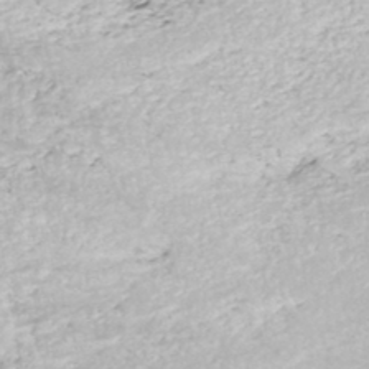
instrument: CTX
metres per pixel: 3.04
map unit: HNhu
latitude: -46.9919
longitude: 103.2943
